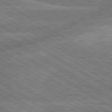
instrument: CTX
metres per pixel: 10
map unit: lApd
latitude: 79.9717
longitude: -133.3104
